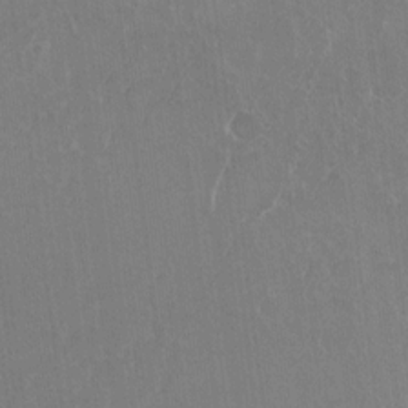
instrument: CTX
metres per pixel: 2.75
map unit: Nhu
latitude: -26.9919
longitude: -61.5560
